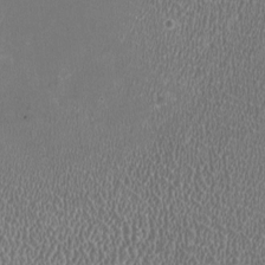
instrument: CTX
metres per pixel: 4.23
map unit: HNhu
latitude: -2.4251
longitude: -0.1577
